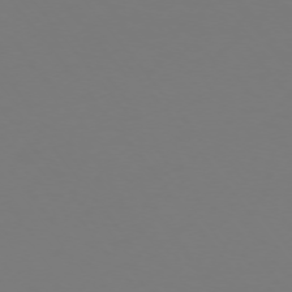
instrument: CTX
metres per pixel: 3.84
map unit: Ap
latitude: -75.1054
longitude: -76.2900
